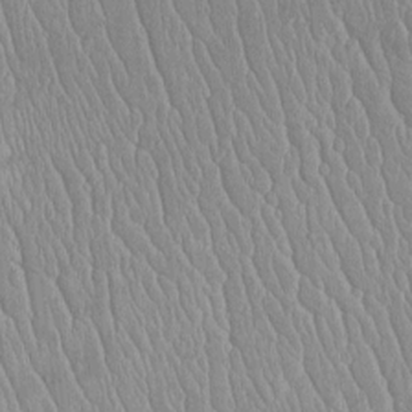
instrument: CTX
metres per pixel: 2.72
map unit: Htu
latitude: -5.8989
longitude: 156.2172
